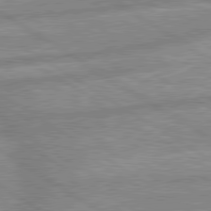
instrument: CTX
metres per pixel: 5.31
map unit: lApd
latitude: 80.0255
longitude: -170.1200
